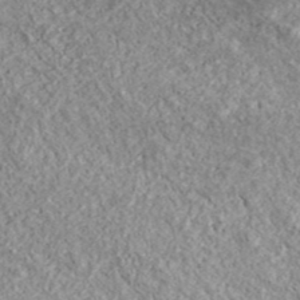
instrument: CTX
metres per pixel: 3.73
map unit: eHh
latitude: 43.1970
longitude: -88.4034
